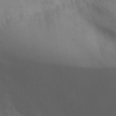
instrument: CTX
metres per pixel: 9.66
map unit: eHh
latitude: 29.9717
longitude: -69.6883
